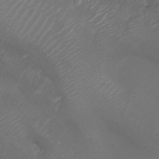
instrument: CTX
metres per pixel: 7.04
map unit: Nhu
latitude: -7.9367
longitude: -82.6301
